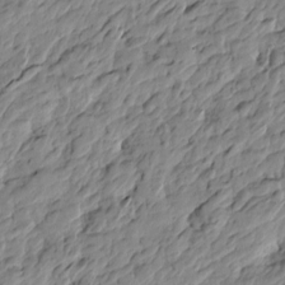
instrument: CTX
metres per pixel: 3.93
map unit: Htu
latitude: -4.1416
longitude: 178.7841
